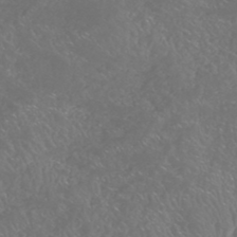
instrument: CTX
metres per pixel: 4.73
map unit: HNhu
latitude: -47.1809
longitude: 29.6533
